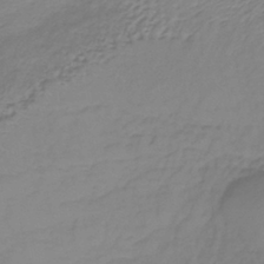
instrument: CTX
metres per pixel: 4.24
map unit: lHb
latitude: -38.2929
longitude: 71.8989
